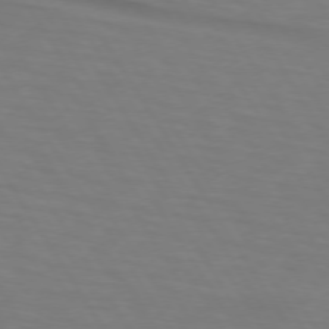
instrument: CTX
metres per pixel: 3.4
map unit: lApd
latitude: 73.4427
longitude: -75.1214
